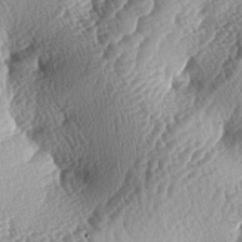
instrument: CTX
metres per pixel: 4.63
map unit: lAa
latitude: -4.3495
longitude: -127.8772
